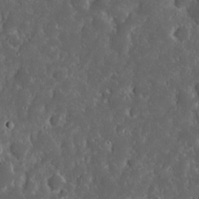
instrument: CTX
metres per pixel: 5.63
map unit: eHh
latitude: 15.4427
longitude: -73.3293
